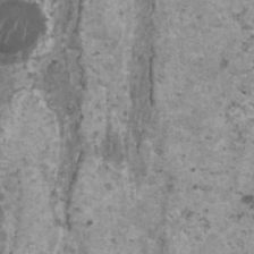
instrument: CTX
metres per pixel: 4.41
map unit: HNhu
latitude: 1.1403
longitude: 4.2739
